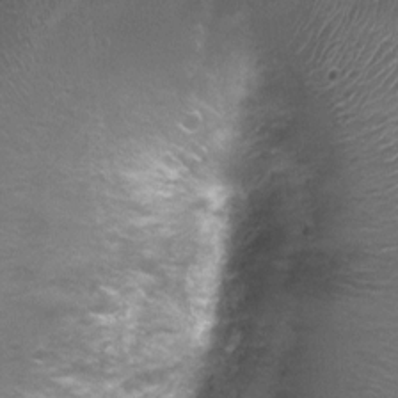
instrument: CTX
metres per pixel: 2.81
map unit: Nhu
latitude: 3.5182
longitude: -17.5938
